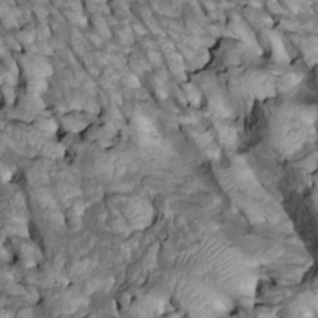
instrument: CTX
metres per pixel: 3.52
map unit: Htu
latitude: 1.2537
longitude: 145.1998
